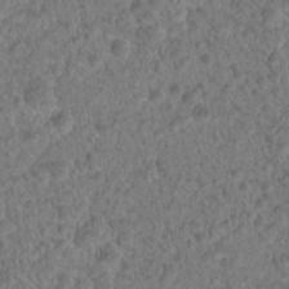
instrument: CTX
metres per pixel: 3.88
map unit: Hto
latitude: 18.6679
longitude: -40.2711
